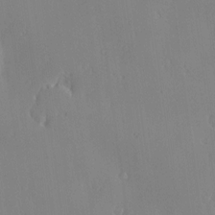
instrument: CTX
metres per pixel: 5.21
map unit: Nve
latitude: -8.0472
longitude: 173.5399
